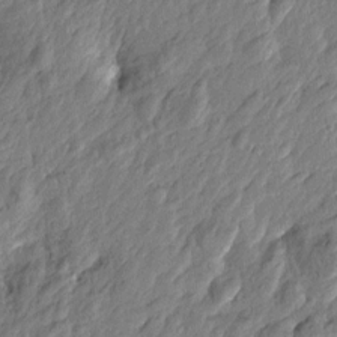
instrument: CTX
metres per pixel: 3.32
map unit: Htu
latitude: -3.6532
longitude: 179.7855
